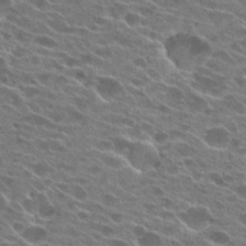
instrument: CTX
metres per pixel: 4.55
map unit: Hto
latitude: 25.4804
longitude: -42.6868
